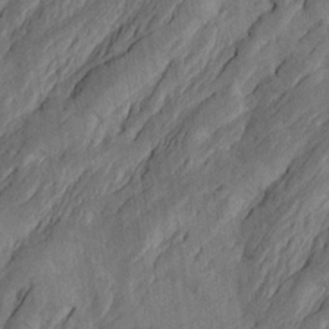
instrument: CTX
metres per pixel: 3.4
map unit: Htu
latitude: -4.5196
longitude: -177.4048
